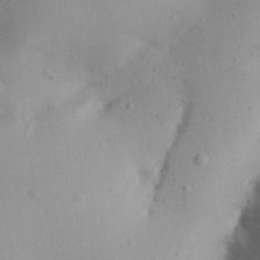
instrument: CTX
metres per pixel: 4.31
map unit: Aa
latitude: 26.9892
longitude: -147.9151
